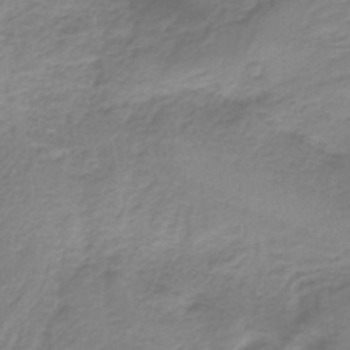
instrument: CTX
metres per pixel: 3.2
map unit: HNb
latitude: -36.4629
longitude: 56.5196
